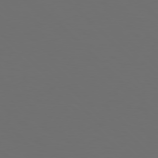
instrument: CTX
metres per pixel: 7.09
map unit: Hpe
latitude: 77.4237
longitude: -168.0633
